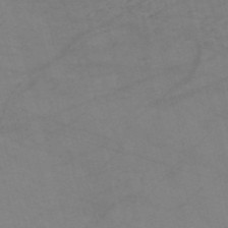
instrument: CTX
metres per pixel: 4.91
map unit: HNb
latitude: -54.2362
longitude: -49.7261
